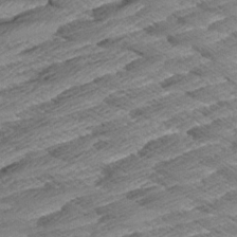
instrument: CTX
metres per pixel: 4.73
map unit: Aa
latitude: 8.8380
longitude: -135.1781
